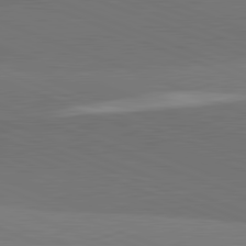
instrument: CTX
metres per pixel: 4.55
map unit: lApd
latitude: 82.1577
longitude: 137.4265
